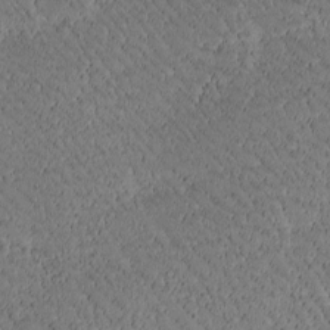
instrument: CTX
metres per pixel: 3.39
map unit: Htu
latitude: -2.3117
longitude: 176.3873
